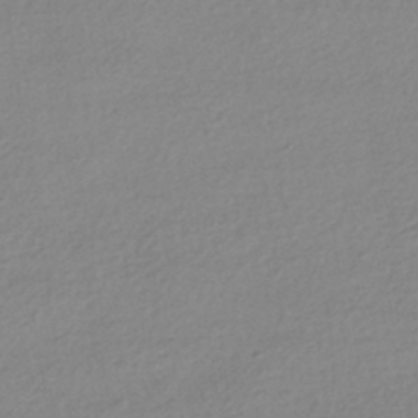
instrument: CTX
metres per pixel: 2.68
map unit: HNhu
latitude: -43.6532
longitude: 96.1417
